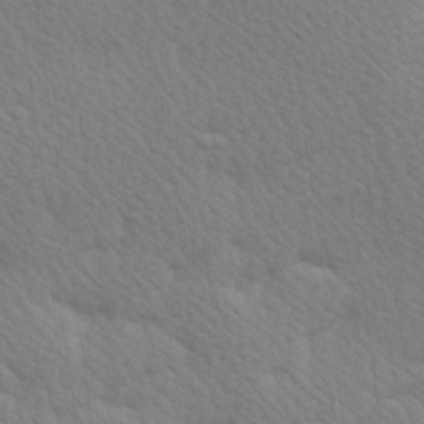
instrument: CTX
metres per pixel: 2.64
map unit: Hve
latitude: 26.1956
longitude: -93.8961
